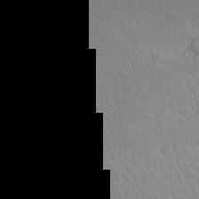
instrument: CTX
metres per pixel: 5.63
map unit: Hve
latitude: 12.1767
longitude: -90.5357
